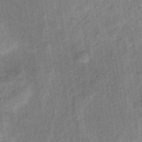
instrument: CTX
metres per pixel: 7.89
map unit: HNb
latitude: -32.7652
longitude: 62.5196
